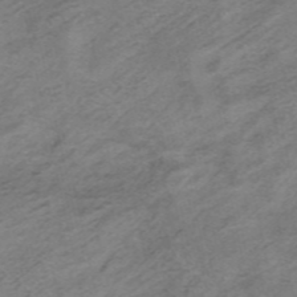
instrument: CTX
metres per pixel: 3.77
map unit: HNhu
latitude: -41.0675
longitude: 104.1605
